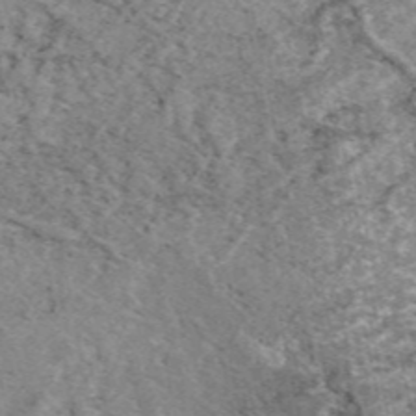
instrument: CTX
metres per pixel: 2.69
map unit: eAb
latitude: 48.8758
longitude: 107.7856
